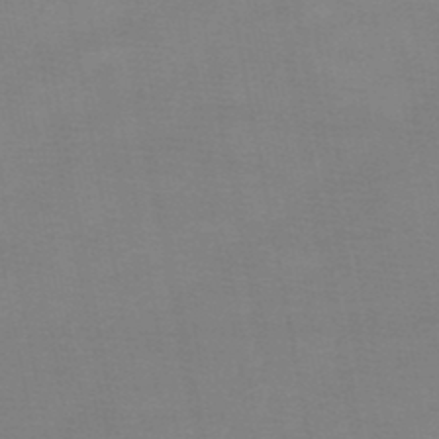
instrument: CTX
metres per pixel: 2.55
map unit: HNb
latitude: -49.0298
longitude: -40.8191
